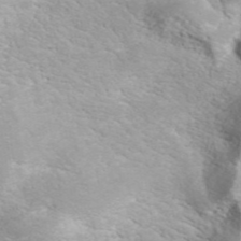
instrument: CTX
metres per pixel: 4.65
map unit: ANa
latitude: 45.0459
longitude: 37.5399
